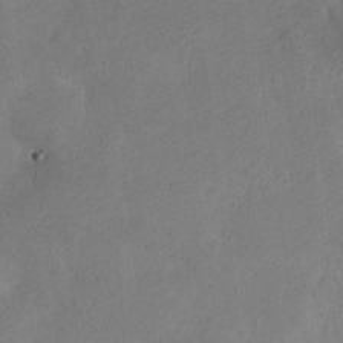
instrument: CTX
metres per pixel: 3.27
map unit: Nve
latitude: -24.6518
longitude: 107.2754
